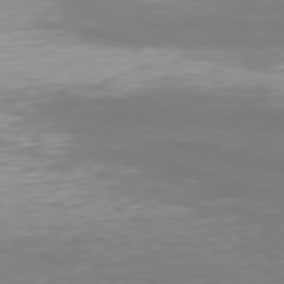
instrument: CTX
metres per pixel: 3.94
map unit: Hpe
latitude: 78.1200
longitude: -169.4805
